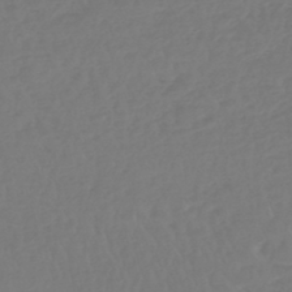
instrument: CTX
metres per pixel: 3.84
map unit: lHb
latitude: -45.1809
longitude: 70.2740
